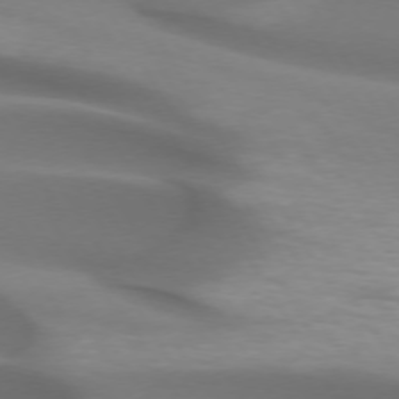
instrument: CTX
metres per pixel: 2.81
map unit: lApd
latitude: 73.0837
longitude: -52.7246
